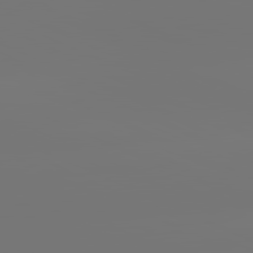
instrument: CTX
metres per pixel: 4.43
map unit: lApd
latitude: 81.5938
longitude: -152.1200
